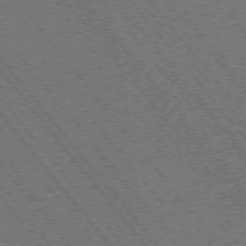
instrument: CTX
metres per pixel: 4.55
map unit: Hpe
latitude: -76.1228
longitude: -17.1214
